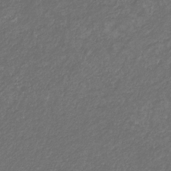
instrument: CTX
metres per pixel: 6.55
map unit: eHb
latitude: -32.0850
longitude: 70.0283
